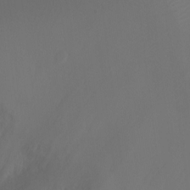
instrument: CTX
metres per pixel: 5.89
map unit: Ht
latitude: -7.2754
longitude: -20.1767
